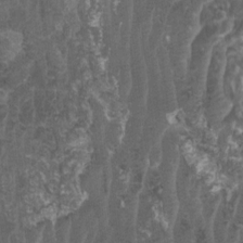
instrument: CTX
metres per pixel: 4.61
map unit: HNhu
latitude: -1.0676
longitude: 14.0094
